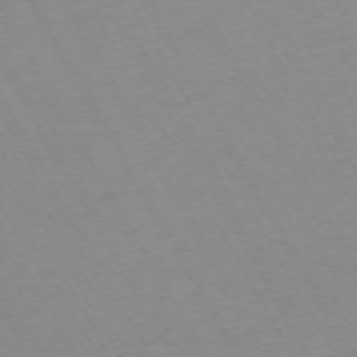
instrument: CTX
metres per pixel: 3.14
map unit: Hpe
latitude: -72.0094
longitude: 9.0675
